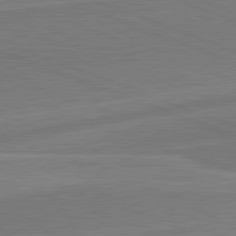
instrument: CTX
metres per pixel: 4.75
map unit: lApd
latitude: 82.1199
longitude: 140.0472
